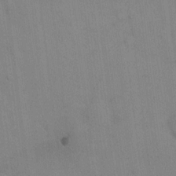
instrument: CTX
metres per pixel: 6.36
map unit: eHh
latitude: 13.4993
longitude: -62.3468
